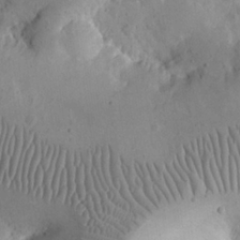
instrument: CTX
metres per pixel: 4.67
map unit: eHh
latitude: 24.3845
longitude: -66.7057
